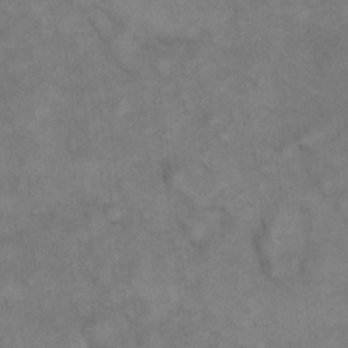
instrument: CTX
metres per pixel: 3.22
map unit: eHh
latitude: 21.0837
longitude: -59.2537
